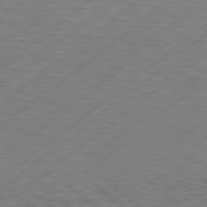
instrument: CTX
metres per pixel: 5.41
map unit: Hpe
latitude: 78.7247
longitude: -120.8002
